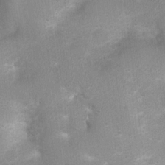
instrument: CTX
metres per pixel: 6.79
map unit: Nhu
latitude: 3.8583
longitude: -26.8947
